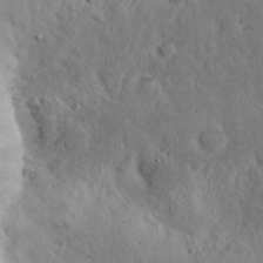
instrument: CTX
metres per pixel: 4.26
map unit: eHh
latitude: 24.2144
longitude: -72.5735
